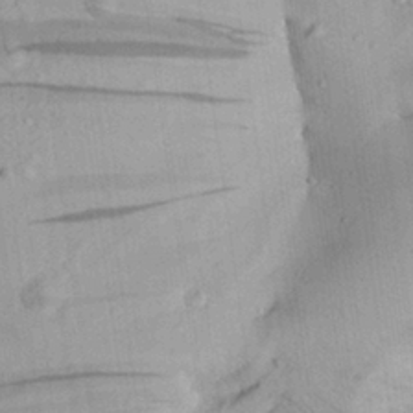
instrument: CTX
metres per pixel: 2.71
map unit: Aa
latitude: 28.0255
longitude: -131.3293
